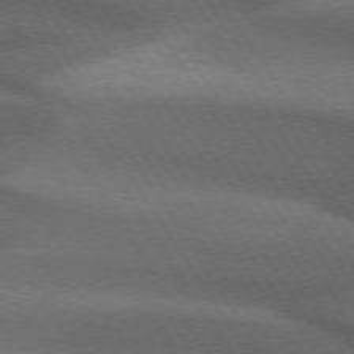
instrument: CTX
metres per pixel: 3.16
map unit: lApd
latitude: 73.1215
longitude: -52.4412
